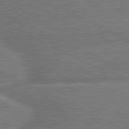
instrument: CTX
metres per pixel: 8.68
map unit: lApd
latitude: 81.1214
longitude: 141.5021
